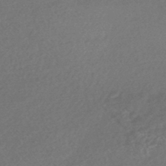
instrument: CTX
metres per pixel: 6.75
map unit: HNhu
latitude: -44.8219
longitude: 92.5385
